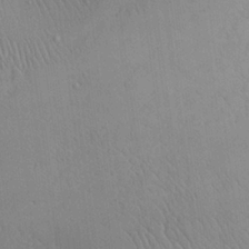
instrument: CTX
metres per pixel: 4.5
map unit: Aa
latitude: 24.9891
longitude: -137.2726
